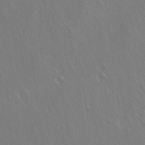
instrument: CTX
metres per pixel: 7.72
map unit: Hto
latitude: 18.1200
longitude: -58.1956
